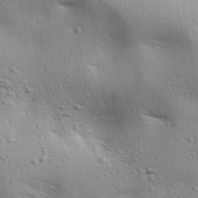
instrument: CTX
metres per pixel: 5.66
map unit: lAa
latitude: 18.1955
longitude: -138.5546
